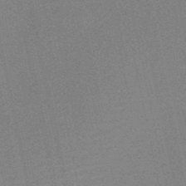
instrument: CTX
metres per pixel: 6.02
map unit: HNb
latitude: -52.5006
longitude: -47.8206
